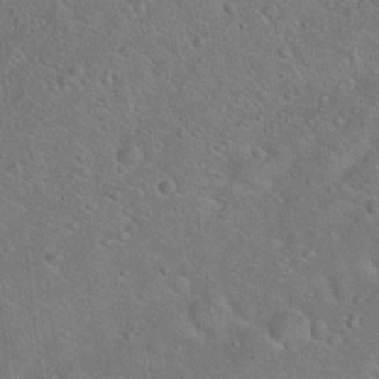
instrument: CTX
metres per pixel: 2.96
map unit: Hto
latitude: 18.8947
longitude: -50.8947
